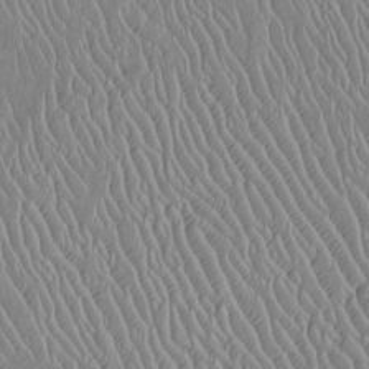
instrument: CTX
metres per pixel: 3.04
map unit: Htu
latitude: -6.1606
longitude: 153.1809
